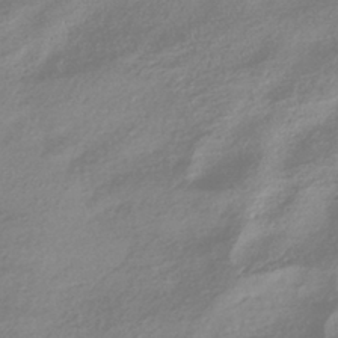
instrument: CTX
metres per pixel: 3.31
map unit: HNhu
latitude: -41.2943
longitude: 92.1228
